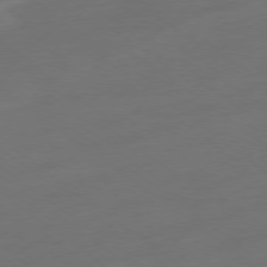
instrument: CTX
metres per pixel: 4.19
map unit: Ap
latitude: -78.7841
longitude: -67.8205
